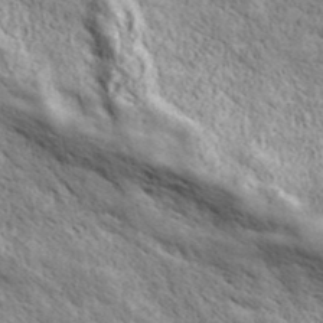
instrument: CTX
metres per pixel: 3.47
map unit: ANa
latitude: 43.2537
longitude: -87.4426
